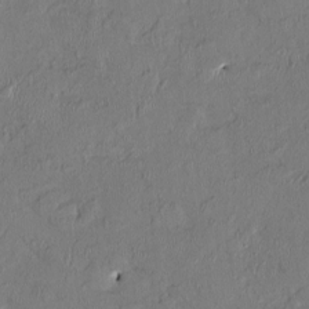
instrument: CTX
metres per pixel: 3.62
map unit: HNhu
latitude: 1.9528
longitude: -5.2348
